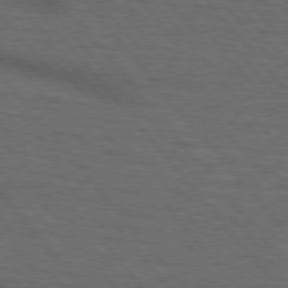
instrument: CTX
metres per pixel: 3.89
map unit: lApd
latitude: 75.8017
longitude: -83.8394
